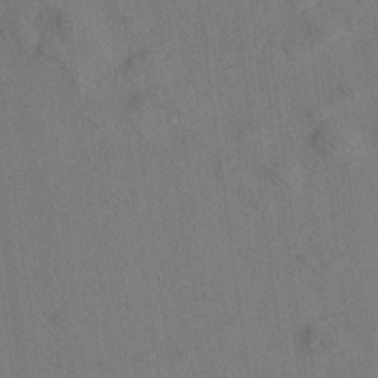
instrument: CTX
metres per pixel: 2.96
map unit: Aa
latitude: 19.9339
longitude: -141.1025
